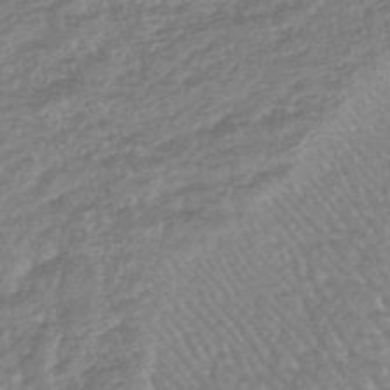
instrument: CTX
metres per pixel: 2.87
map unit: lHb
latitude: -44.6330
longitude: 79.9178
